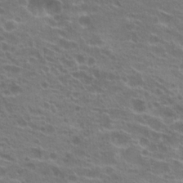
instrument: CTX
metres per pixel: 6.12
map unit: Hto
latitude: 21.8206
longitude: -40.7057
